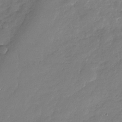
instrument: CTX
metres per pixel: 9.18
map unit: Nhu
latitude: -28.3495
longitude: -62.1956
